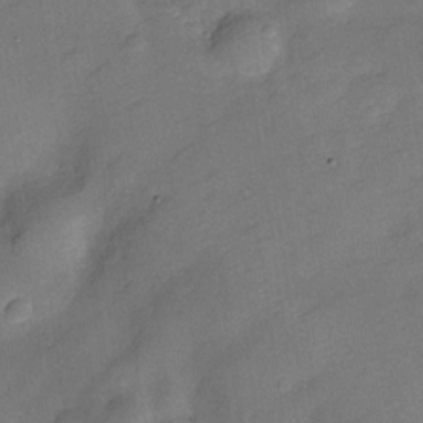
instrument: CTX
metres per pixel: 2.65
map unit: Hve
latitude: -27.8233
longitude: 92.4818
